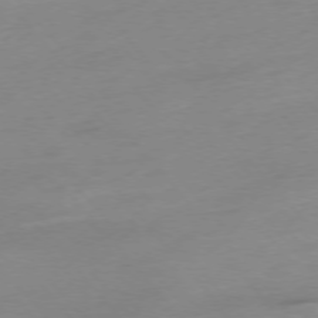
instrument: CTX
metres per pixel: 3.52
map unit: Hpe
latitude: -76.2550
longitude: -15.1215
